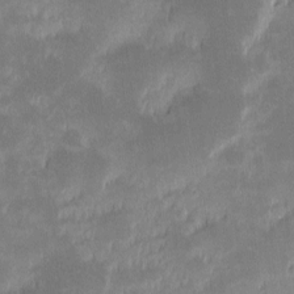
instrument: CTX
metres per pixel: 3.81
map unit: eHh
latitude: -1.5777
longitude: -84.8002
